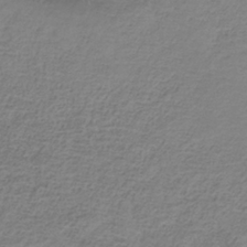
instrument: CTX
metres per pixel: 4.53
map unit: HNb
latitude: -34.4062
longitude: 56.3495
